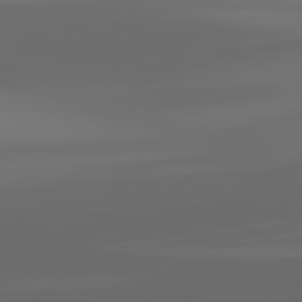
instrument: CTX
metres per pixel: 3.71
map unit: lApd
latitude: 83.1214
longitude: -133.6127
